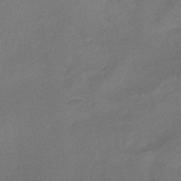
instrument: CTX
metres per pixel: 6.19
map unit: HNhu
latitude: -41.5777
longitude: 92.2928
